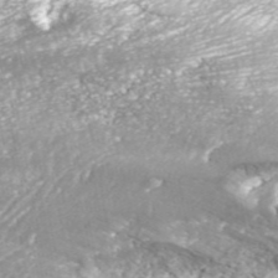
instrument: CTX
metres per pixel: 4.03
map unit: ANa
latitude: 43.5749
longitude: 36.4629
